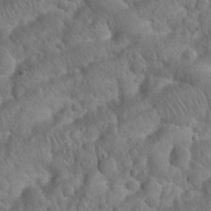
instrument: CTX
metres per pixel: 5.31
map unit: Nhu
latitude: 22.8380
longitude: -67.1214
